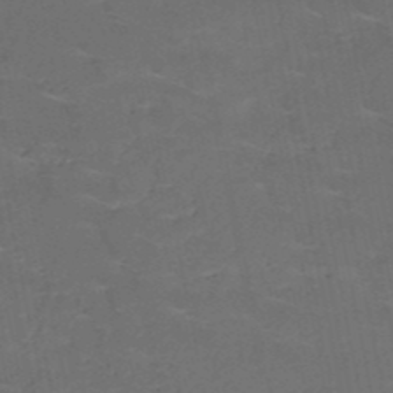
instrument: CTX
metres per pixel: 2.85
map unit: HNb
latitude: -50.7085
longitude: -48.0444
